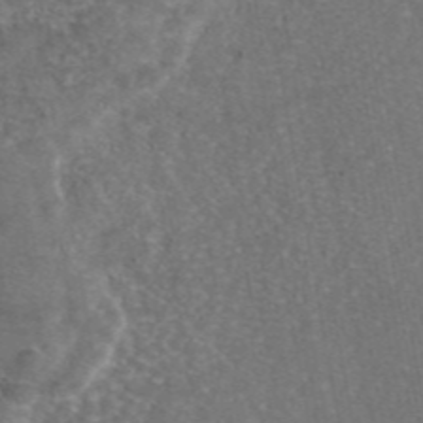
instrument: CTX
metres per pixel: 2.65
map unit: eAb
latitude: 46.4979
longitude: 106.7652
